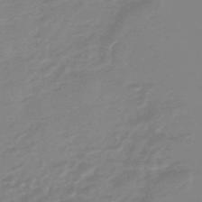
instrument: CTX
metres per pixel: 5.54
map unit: HNhu
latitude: -45.0675
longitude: 90.1984
